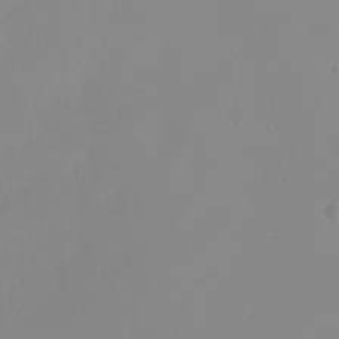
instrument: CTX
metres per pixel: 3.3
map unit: eHh
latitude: 23.7827
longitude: -64.8947
